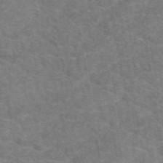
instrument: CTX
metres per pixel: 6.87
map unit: eAb
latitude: 49.2348
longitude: 110.9919
